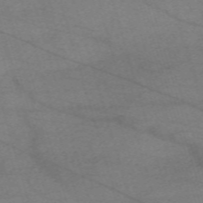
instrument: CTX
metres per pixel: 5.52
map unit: eHh
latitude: -61.2187
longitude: 54.4062
